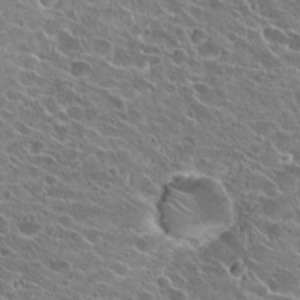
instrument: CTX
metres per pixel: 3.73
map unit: Hto
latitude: 22.1389
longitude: -40.0633
